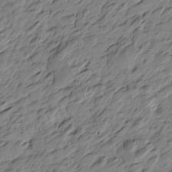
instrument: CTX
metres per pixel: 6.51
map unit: Htu
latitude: -3.3320
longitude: -178.7247
